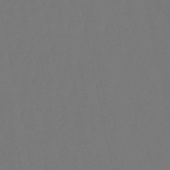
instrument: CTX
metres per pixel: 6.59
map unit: lHb
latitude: -50.9920
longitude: 80.2740
